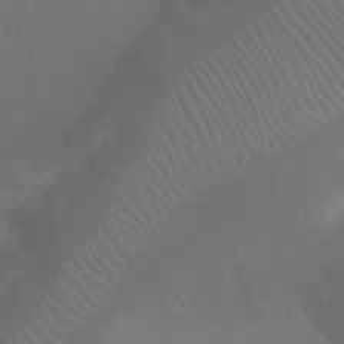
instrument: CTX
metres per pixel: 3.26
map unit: Ht
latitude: -7.8422
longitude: -20.9514
